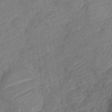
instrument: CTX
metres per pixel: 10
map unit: Nve
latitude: -18.7274
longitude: 107.2754
